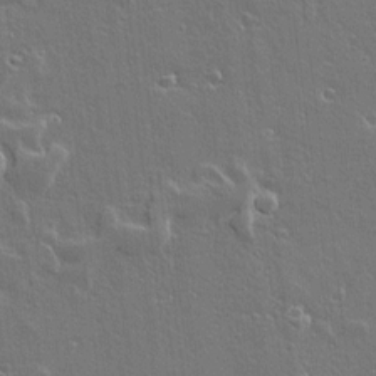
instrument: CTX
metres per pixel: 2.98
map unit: Aa
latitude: 12.4412
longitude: -125.4237
